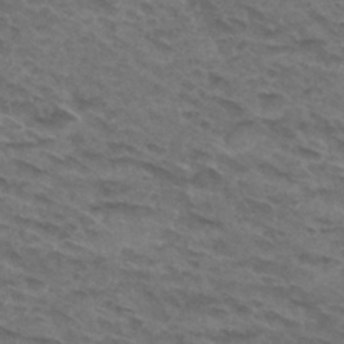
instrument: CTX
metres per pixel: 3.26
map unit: Hto
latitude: 32.1578
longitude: -47.5371
